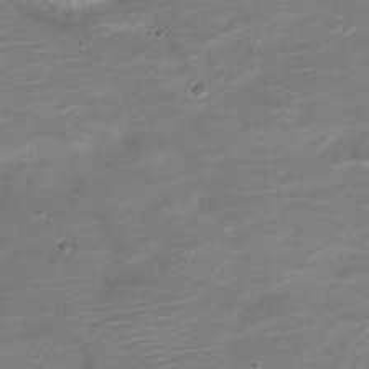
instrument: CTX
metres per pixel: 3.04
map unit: Nve
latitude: -20.6140
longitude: 103.9556
